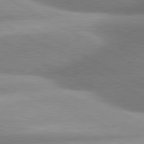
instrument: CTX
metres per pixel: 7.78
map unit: lApd
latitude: 80.6113
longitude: -158.1767
